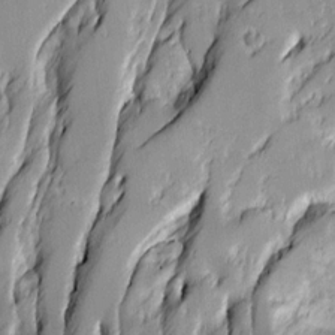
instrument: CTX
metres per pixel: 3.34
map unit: Ave
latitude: 14.0633
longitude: -131.5560
